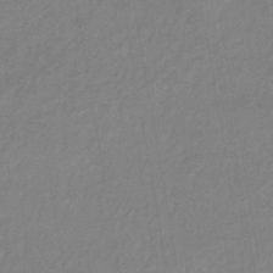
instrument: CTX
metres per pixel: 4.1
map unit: HNhu
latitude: -42.4440
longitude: 89.9745
